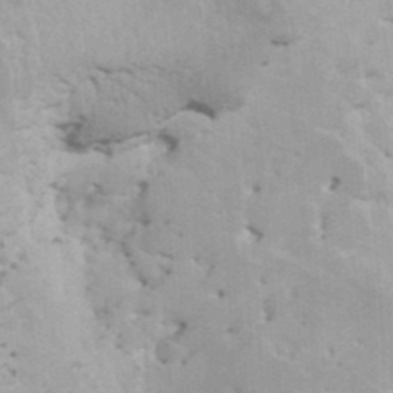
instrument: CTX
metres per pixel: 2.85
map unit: HNhu
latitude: 6.6490
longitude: -2.0255
